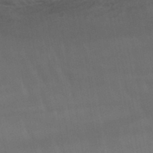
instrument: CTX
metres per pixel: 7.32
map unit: lHb
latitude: -46.8219
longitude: 75.2187
